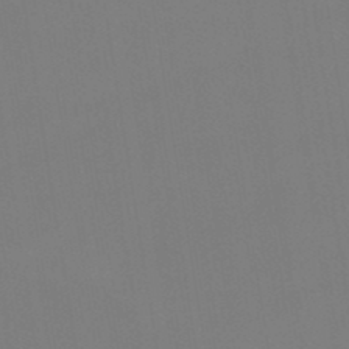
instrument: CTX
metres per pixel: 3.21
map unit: lHb
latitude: -48.1228
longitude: 67.5210
